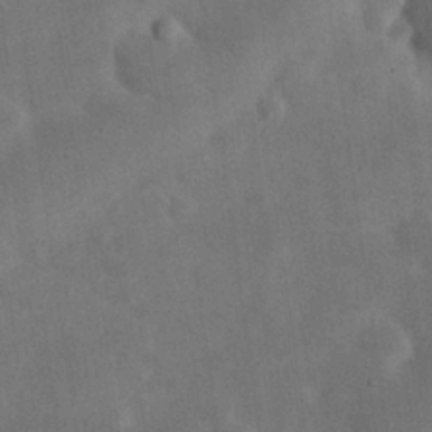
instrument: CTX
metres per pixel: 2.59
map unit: eHh
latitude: 24.8380
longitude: -68.5168
